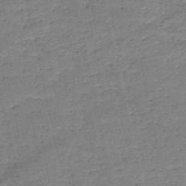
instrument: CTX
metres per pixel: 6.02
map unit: HNb
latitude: -50.3495
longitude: -41.1592
